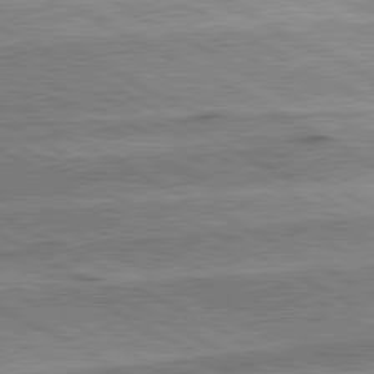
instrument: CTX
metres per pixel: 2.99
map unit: lApd
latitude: 80.8380
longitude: -157.1403
